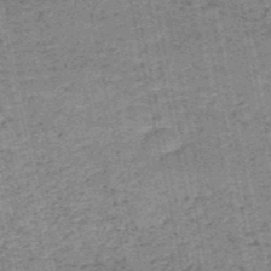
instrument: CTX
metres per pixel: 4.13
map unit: HNb
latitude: -50.9353
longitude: -51.6505
